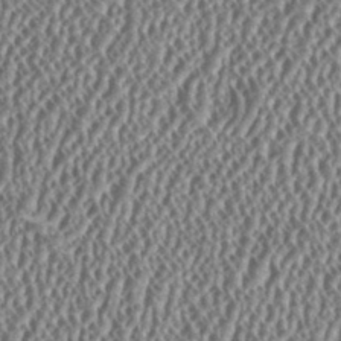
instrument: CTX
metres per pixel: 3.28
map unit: HNhu
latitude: 0.2333
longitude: 0.2551
